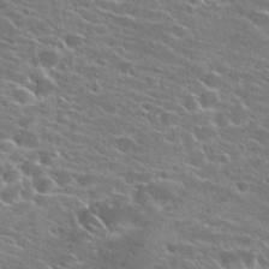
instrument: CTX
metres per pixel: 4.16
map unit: Hto
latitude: 23.3293
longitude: -41.1970
